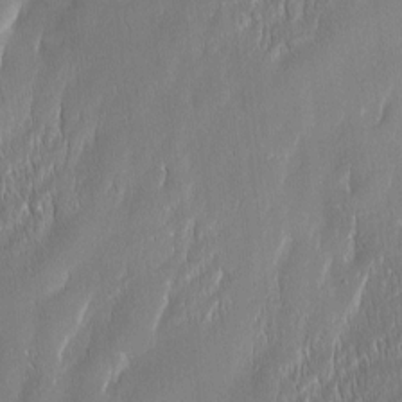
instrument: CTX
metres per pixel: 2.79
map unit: Htu
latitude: -4.9541
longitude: 174.4251
